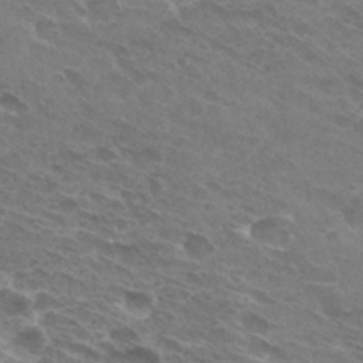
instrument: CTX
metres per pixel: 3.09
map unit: Hto
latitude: 31.0837
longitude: -44.3089
